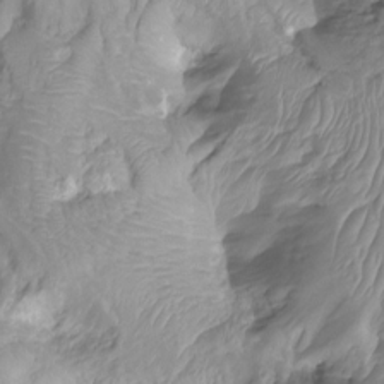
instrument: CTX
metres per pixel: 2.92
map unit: Nhu
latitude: -15.0109
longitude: -26.6869
